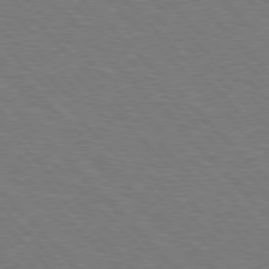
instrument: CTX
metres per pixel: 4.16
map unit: Hpe
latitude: 76.9702
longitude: -151.3103
